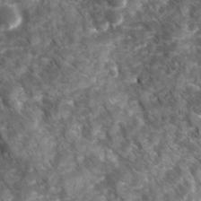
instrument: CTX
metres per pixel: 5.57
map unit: Ave
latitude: 16.8002
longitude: -131.5183
